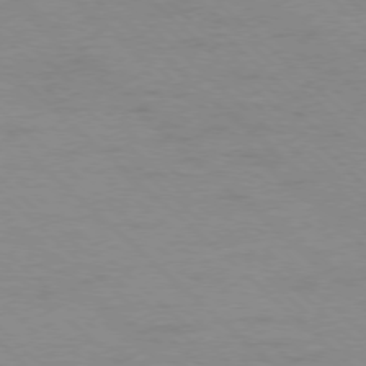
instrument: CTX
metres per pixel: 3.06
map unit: Ap
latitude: -78.0661
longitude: -85.1970
